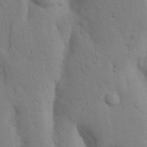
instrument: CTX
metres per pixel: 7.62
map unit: Nhu
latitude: 17.4426
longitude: -75.9906
